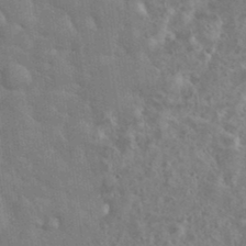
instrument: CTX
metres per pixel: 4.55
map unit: eHh
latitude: 35.1025
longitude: -60.9702
